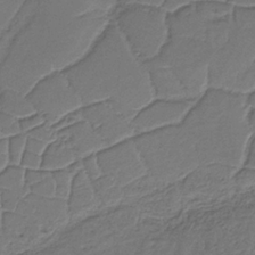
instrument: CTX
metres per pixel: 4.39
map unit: HNb
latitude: -34.3117
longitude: 60.8597
